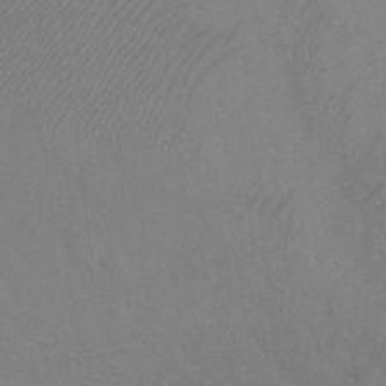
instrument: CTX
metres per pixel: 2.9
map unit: Ht
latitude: 1.6694
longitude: -35.2537
